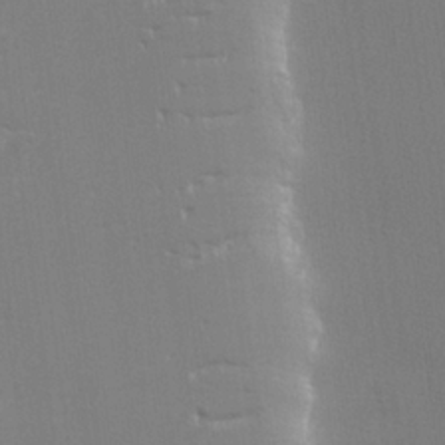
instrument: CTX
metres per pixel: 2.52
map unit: lHvf
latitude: 23.4426
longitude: 141.1620
